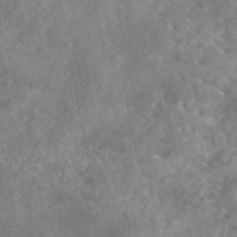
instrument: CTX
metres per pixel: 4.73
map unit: eAb
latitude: 46.0633
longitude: 127.5588
